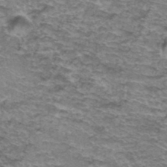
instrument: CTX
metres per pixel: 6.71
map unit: Hto
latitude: 37.2348
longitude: -42.9136
